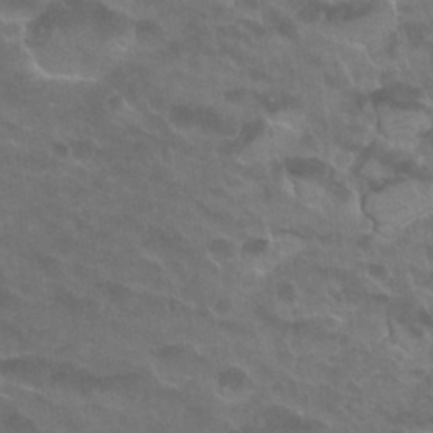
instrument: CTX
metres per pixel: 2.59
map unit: Nhu
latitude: 26.9703
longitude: -53.9150
